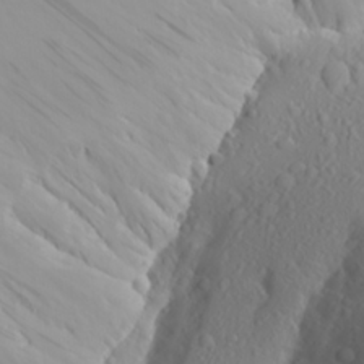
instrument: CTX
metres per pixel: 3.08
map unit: Aa
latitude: 24.0633
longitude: -146.1011
